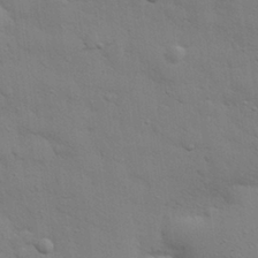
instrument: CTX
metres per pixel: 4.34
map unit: eHh
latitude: 28.5357
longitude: -75.2915
